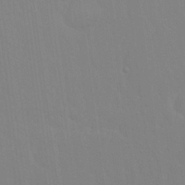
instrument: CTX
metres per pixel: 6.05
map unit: Nhu
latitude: 23.4048
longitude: -63.2159
